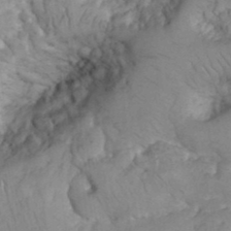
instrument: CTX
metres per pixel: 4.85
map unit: eHh
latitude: 32.2334
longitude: -66.7246
